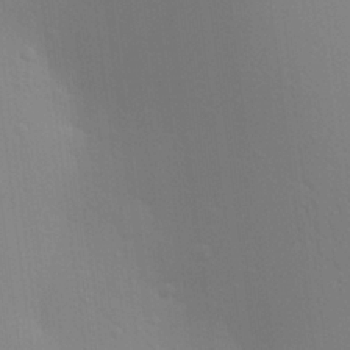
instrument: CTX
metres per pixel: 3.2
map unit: Aa
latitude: 24.4034
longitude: -145.3859
